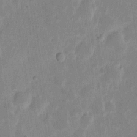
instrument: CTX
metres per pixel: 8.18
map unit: eHh
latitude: 6.5924
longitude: -70.3656
